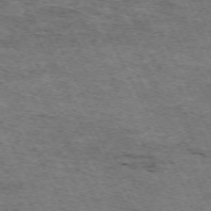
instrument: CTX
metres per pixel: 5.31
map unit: Hpe
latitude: -70.9164
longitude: 11.5588
